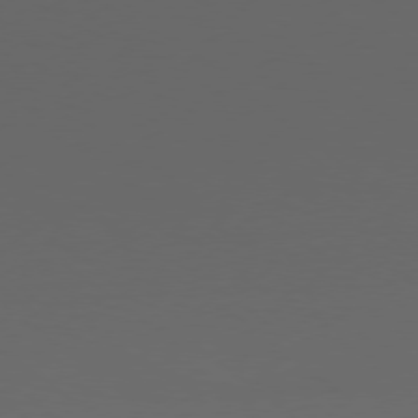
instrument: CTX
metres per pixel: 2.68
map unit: Ap
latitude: -78.8408
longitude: -76.7246
